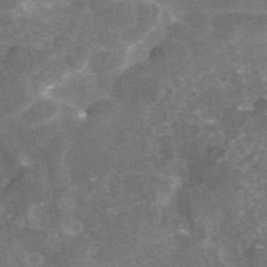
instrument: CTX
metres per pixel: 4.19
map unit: eAb
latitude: 45.8394
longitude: 119.6911
